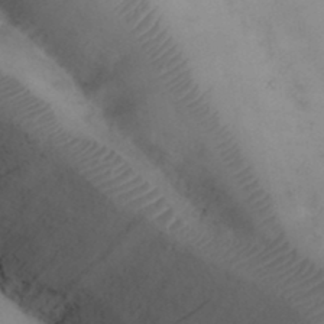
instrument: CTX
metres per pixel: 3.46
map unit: Nhu
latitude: 26.9136
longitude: -69.9528
